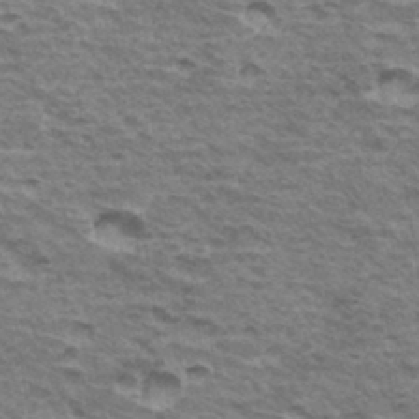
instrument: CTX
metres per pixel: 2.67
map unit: Hto
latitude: 34.9135
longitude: -43.1970
